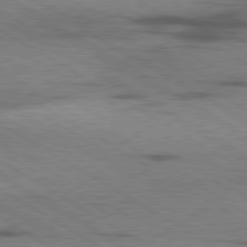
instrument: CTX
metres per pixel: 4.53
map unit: lApd
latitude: 79.8017
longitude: 167.3887
